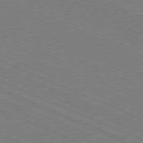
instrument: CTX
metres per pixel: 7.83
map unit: Ap
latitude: -80.6897
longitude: -74.4223
